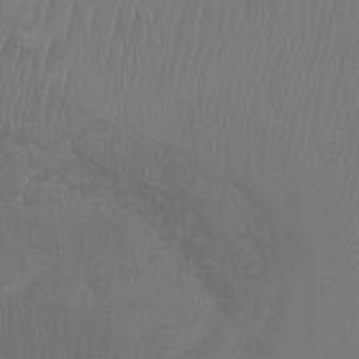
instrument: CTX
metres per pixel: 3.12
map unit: Ht
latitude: -9.5588
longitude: -33.3482
